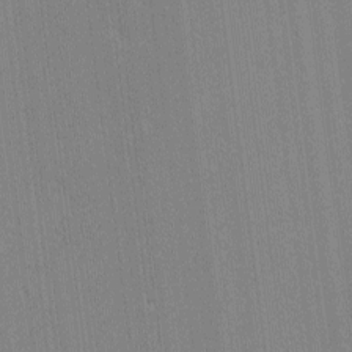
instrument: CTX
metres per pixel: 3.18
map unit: lHvf
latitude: -11.9178
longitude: -104.5735
